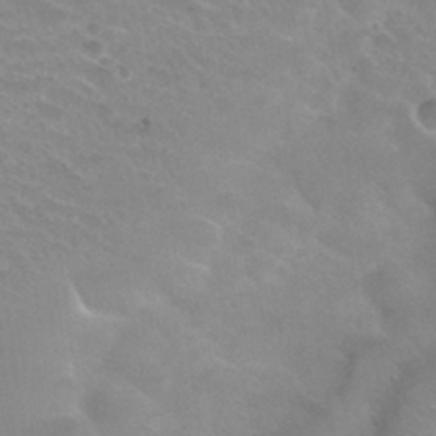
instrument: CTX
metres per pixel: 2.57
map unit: Hto
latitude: 31.5938
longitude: -47.8206
